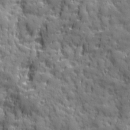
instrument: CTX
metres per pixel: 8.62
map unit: Ave
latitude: 19.5938
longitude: -132.4412
